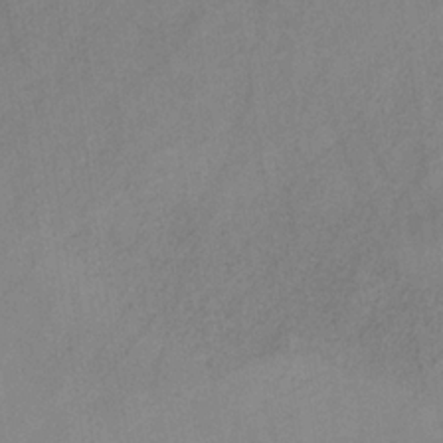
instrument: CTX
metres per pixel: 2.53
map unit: HNb
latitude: -31.4643
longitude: 62.4629
